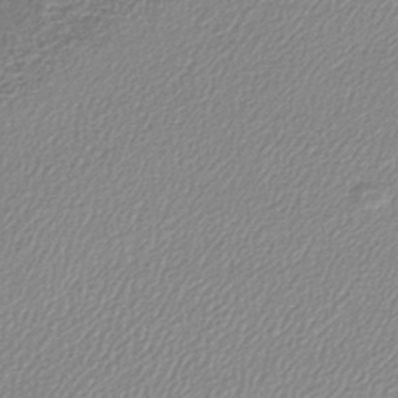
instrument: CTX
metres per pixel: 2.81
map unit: lHb
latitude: -42.0283
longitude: 68.9730
